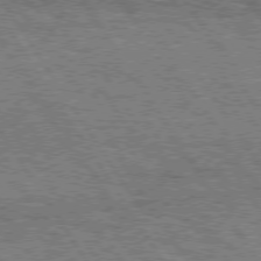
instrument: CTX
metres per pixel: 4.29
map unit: Hpe
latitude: 75.1214
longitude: -155.1592
